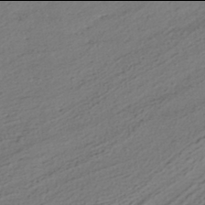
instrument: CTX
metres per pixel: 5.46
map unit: HNhu
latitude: -42.0094
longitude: 105.4832
